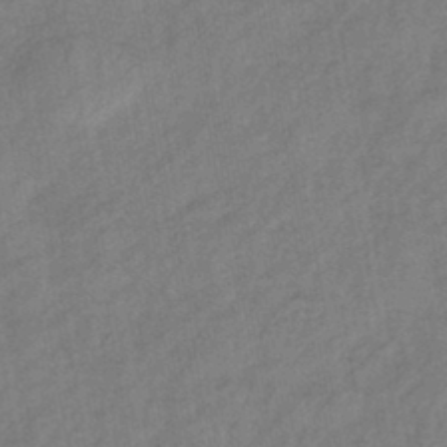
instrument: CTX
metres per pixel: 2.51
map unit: eHb
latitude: -42.8219
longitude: 84.2361
